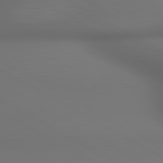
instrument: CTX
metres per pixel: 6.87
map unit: lApd
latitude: 80.7435
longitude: 136.8975
